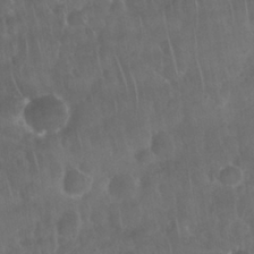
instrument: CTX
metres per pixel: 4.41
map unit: Nhu
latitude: 28.6868
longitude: -64.9514
